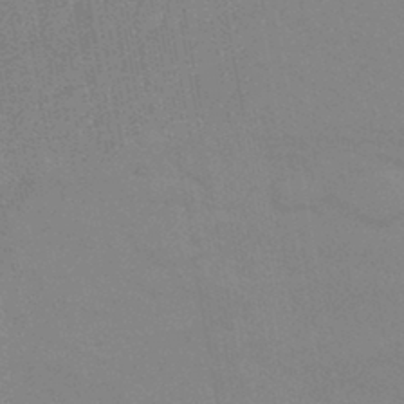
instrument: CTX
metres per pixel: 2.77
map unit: eHb
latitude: -44.3117
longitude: 86.3495
